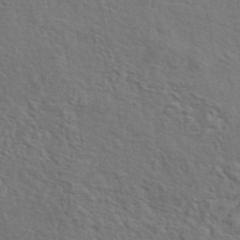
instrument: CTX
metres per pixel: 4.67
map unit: eAb
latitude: 43.9150
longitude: 112.9542
